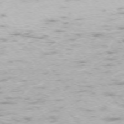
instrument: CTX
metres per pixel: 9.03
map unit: Ap
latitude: -74.4062
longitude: -73.9528
